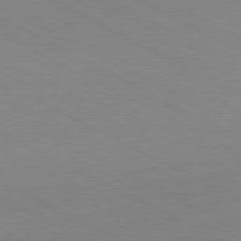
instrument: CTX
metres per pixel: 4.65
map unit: Hpe
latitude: -81.0865
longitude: 17.7289
